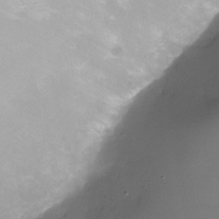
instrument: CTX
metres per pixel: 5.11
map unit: Nhe
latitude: -35.3321
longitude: -117.8017
